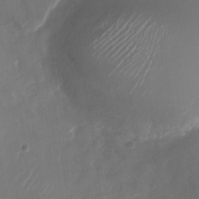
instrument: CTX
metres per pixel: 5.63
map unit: Nhu
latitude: -28.6141
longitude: -74.4223
